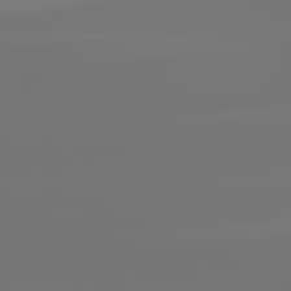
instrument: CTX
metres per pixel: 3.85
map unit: lApd
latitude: 81.6694
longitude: -153.4049
